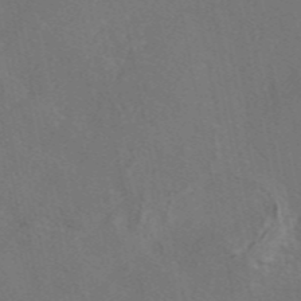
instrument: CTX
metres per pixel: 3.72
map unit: eAb
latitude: 46.8380
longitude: 109.7100
